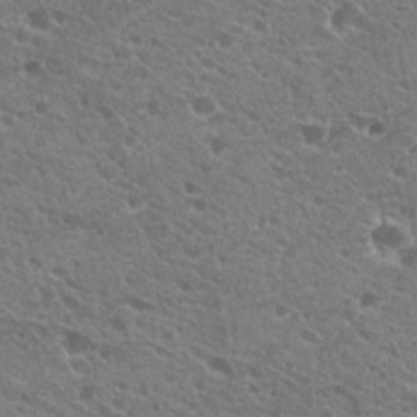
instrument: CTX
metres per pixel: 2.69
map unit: Hto
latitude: 20.2712
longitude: -34.4601
